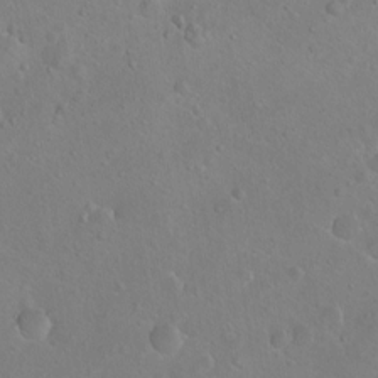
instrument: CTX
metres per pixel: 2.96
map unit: Ht
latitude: 0.1389
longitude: -45.8205
